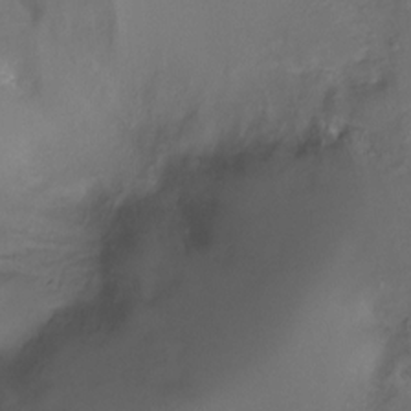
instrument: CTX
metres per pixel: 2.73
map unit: Ht
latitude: -7.1242
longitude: -27.3104
